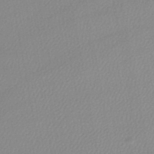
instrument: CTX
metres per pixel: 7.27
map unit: lHb
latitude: -45.5777
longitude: 75.3510
